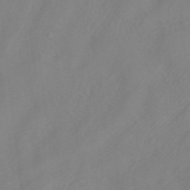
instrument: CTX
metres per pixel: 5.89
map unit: ANa
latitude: 37.8395
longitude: 24.1606
